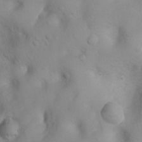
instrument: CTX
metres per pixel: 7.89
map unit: Ht
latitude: 3.2915
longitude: -26.5546
